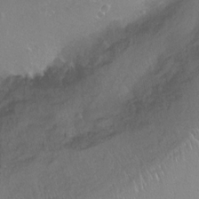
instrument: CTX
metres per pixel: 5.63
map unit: Ht
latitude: -14.5952
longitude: -43.6127
